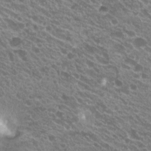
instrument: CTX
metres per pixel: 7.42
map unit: Hto
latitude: 21.2348
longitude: -34.5923
